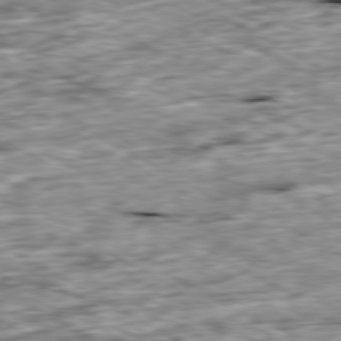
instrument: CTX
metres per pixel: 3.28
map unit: Ap
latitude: -80.3118
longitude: -89.2915
